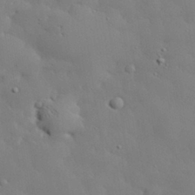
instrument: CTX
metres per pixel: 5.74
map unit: eHh
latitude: 30.4979
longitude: -82.7813
